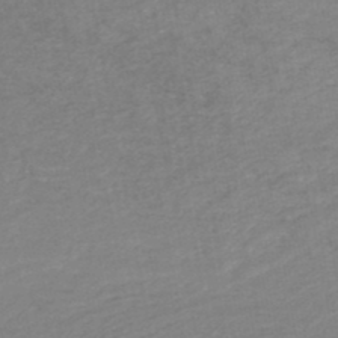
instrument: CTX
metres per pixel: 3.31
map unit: HNb
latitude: -47.3509
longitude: 56.0661
